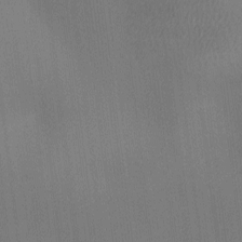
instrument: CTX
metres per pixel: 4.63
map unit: Ave
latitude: -6.6329
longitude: -122.2334
